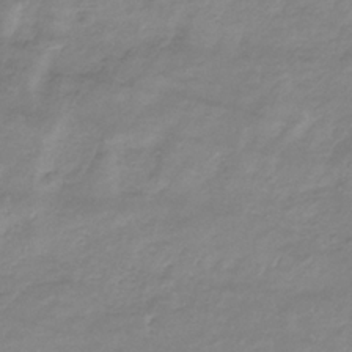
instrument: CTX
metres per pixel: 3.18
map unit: eHb
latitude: -33.8234
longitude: 71.3132
